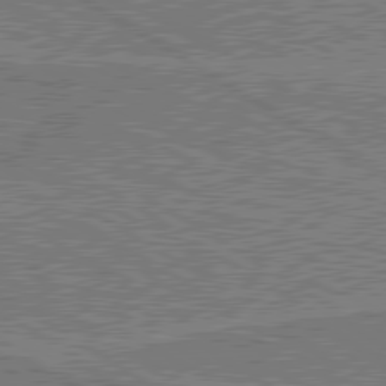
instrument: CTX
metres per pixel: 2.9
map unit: lApd
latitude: 79.8395
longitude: 169.0864
